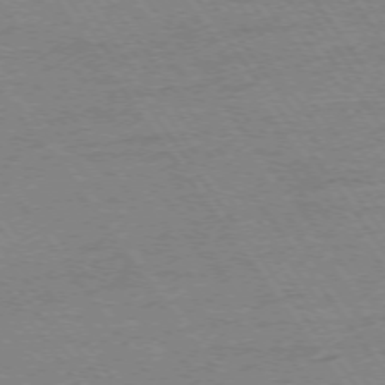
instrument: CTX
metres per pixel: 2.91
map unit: Ap
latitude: -74.3873
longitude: -82.8002
